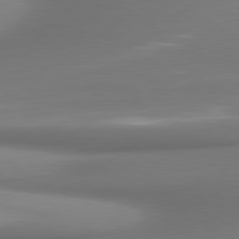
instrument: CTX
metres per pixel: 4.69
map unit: lApd
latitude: 80.0255
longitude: 179.7666
